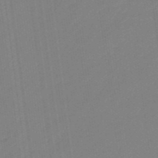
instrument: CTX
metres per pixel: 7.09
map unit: eHb
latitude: -46.6896
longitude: 87.2187
